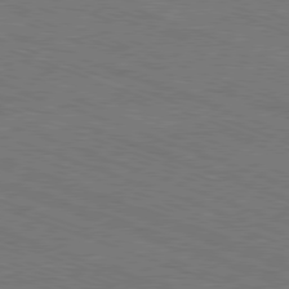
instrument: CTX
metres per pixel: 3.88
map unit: Ap
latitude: -81.1053
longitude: -74.1956
